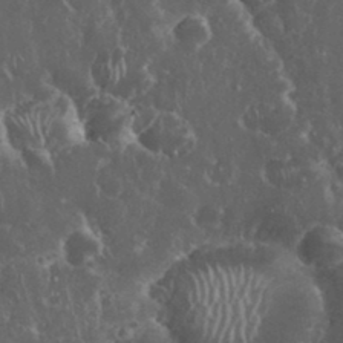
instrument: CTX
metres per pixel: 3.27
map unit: eHh
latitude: 33.6127
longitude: -62.3656
